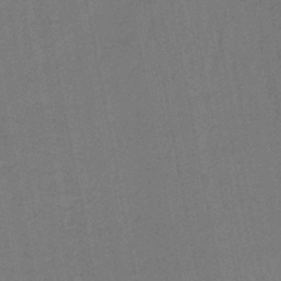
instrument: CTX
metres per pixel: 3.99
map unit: lHb
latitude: -45.5399
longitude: 63.6722
